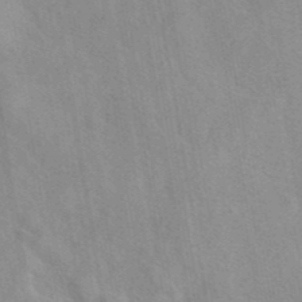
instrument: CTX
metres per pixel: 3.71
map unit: eAb
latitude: 41.8205
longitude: 107.3321
